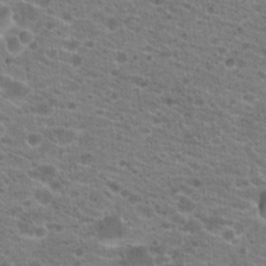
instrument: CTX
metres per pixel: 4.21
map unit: Hto
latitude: 20.7624
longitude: -39.1214
